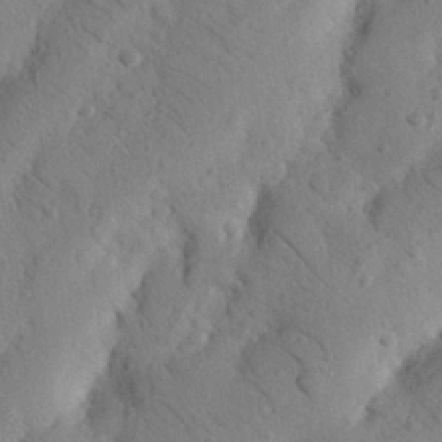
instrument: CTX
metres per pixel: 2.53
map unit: Nhu
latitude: 21.7072
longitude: -75.8961
